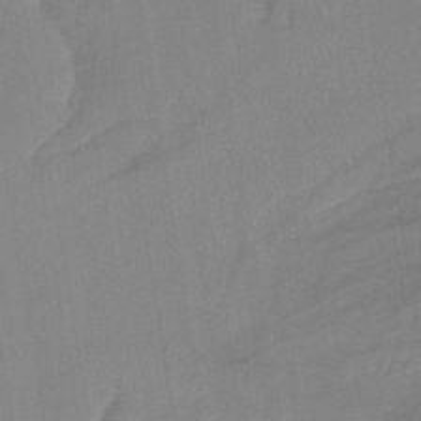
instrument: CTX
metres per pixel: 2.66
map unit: lHb
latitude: -44.0661
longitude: 64.5196
